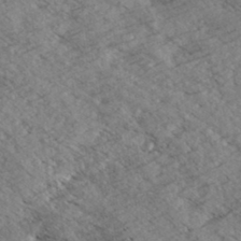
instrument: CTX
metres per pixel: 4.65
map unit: eHh
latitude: 35.5749
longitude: -139.5371
